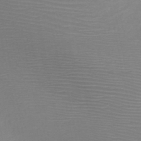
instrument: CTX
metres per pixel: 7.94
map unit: HNb
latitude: -49.4833
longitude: -44.4223
